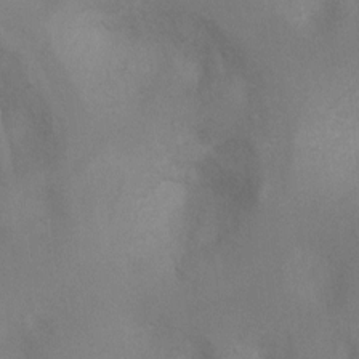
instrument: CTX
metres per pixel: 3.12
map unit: Ht
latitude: 4.1011
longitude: -28.6679
